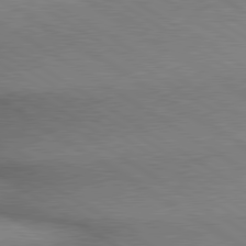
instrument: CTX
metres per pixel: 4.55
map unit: lApd
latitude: 80.0633
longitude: 164.5763
